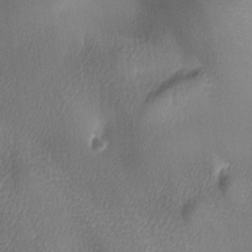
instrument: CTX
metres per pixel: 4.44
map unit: lAa
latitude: -6.5762
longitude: -122.2145
